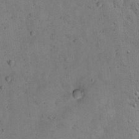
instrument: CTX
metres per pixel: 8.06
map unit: eHh
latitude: 19.4993
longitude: -61.6694
